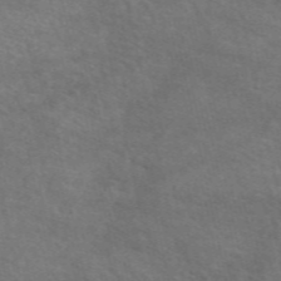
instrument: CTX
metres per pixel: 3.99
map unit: eAb
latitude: 50.4979
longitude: 120.1983
